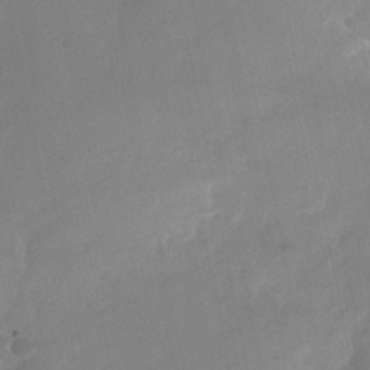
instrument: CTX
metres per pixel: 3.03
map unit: Nhu
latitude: -26.1227
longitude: -70.0822
